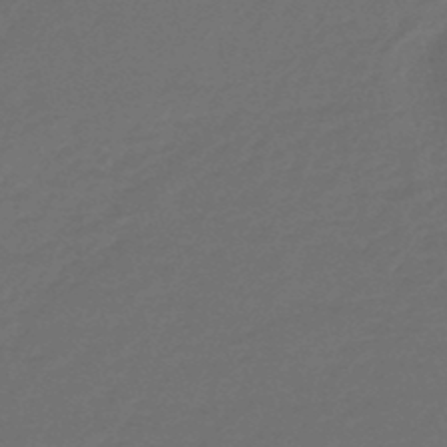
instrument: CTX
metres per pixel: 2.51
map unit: eHb
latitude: -47.6533
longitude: 86.9353
